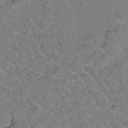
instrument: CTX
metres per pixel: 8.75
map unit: Hto
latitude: 35.8772
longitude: -48.6490
